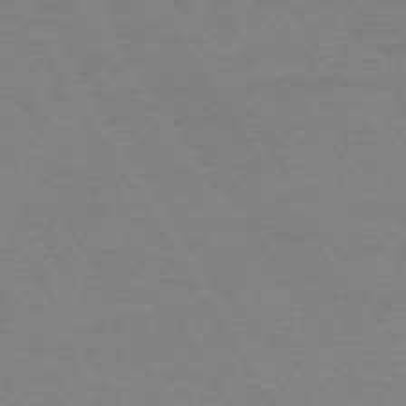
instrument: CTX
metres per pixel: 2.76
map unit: Hpe
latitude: 73.4049
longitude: -129.3670
